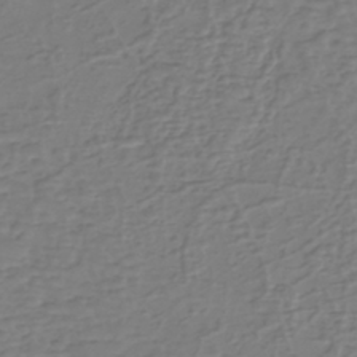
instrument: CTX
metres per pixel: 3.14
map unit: eHh
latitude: -39.8989
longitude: -27.5371
